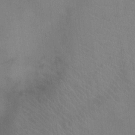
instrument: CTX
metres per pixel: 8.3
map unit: Ht
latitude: -4.5007
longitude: -17.3293
